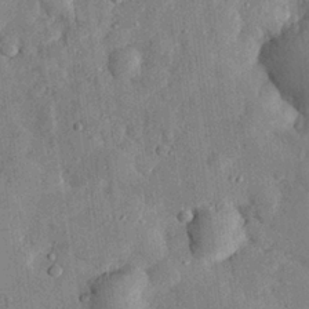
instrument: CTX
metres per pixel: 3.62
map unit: eHh
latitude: 27.4993
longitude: -77.6505
